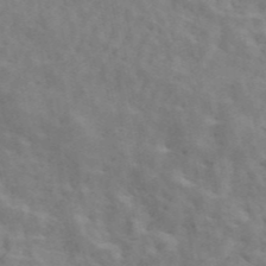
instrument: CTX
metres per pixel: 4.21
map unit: ANa
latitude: 45.2726
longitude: 25.7289
